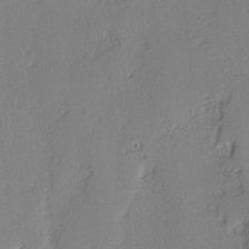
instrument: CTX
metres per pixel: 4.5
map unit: lAvf
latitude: -3.2564
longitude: -107.8961
